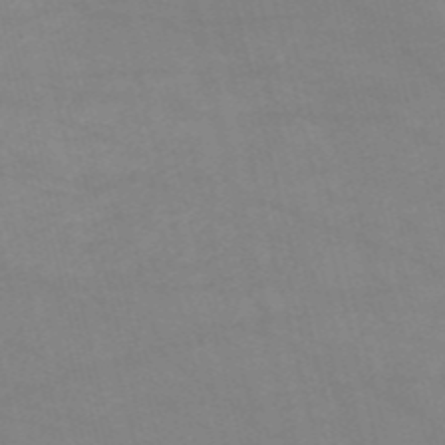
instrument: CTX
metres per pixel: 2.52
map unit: HNb
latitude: -53.5210
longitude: -37.3860
